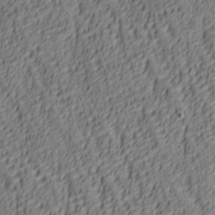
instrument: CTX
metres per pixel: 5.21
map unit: lAa
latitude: 6.3089
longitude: -116.4979
